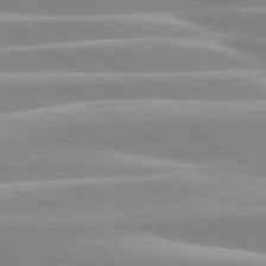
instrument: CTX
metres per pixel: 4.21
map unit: lApd
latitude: 80.0822
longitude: -128.3089
